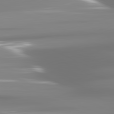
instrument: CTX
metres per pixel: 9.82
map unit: lApd
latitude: 81.7261
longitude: -137.4616
